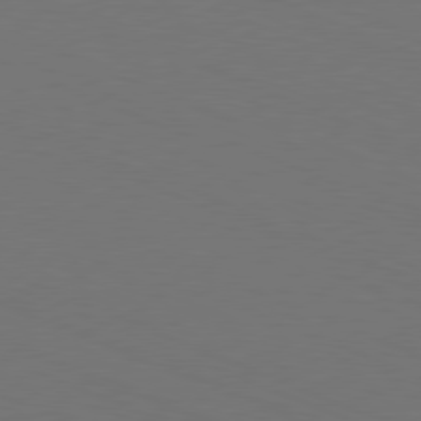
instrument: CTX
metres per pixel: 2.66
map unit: Hpe
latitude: -81.6722
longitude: 21.3509
